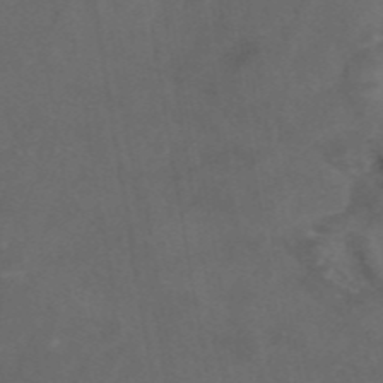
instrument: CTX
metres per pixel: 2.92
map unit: eAb
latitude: 46.7058
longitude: 126.3306
